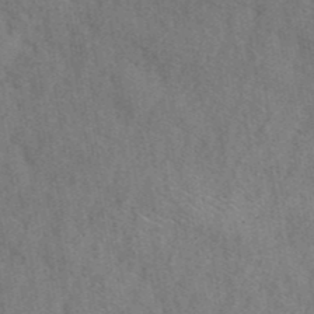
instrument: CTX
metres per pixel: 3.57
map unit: ANa
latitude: 42.6680
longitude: 52.4062
